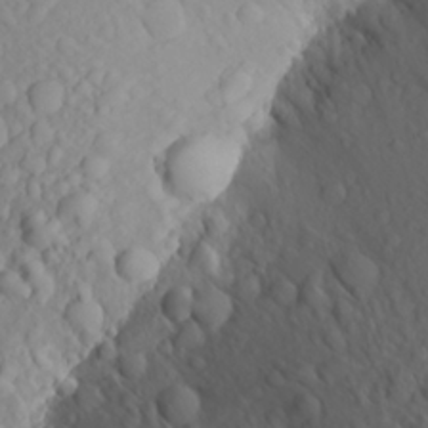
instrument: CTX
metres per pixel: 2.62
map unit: Aa
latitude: 22.9514
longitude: -146.8758
